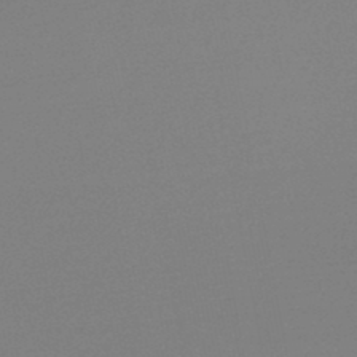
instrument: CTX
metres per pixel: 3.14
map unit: lHb
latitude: -46.6140
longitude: 57.3132
